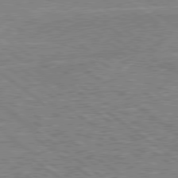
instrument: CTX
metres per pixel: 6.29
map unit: lApd
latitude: 78.9514
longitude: -157.1025
